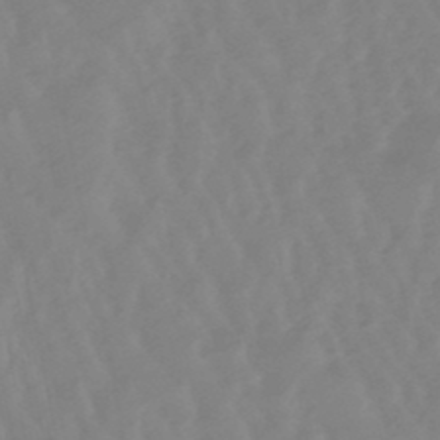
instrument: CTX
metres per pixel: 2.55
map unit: lHb
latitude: -48.6897
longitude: 78.6896
